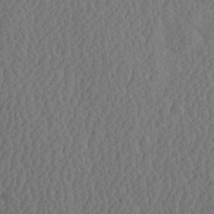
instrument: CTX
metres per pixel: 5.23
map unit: Ave
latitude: 23.8772
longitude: -134.6679
